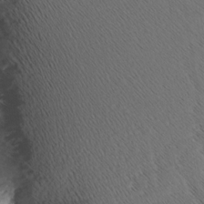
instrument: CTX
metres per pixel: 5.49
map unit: Aa
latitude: 8.3278
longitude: -140.4223
